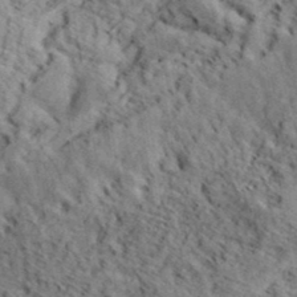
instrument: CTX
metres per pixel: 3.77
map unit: eHh
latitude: 37.2537
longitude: -80.5357
